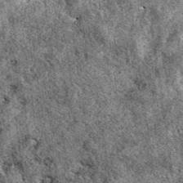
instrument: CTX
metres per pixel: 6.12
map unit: eAb
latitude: 39.7638
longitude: 111.0864
